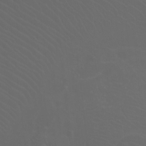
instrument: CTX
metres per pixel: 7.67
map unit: Htu
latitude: -11.7478
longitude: -73.0458
